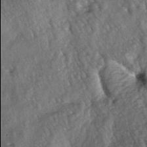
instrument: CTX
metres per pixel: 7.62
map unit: lAa
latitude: -6.4440
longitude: -125.9906
